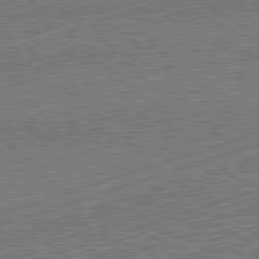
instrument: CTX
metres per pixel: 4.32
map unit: Hpe
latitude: -82.3684
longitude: 18.7841
